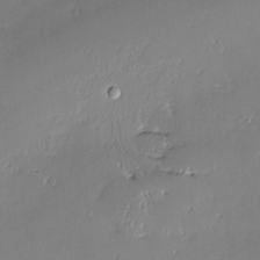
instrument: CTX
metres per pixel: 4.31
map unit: Nve
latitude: -8.1039
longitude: 173.1620
